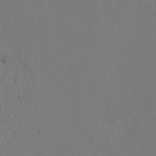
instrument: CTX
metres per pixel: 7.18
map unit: HNhu
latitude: 11.1781
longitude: 22.7841
